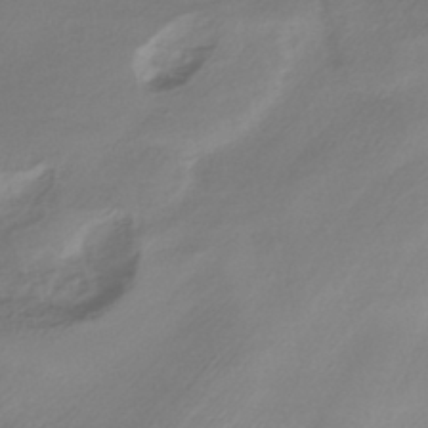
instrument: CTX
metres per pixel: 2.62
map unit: HNhu
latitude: -45.1809
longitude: 96.9164
